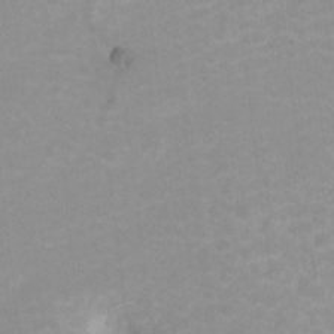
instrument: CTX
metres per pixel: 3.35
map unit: Hto
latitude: 5.7639
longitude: -32.5924
